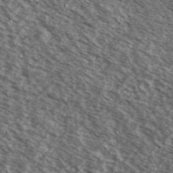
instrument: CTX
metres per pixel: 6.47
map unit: Ave
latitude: 38.4601
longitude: -109.3670
